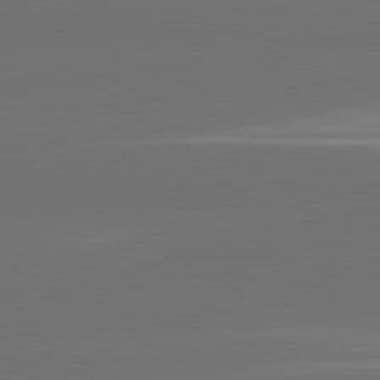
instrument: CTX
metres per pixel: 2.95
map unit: lApd
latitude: 82.1199
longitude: -167.1025
